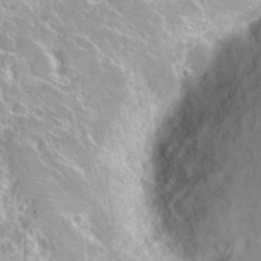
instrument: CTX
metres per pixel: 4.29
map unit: Nhu
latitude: 27.9150
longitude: -50.9891
